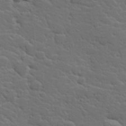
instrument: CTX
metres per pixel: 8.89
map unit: Hve
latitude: 26.0633
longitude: 144.4440
